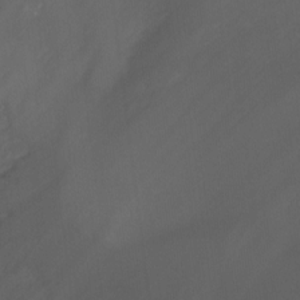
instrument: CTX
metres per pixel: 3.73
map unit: Nhu
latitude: -14.4629
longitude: -55.0458
